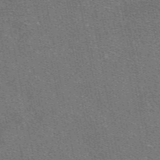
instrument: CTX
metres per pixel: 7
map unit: eAb
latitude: 48.2334
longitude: 114.8786
